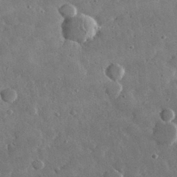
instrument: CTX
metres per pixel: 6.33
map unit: lHvf
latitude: 33.1214
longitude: -87.2537
